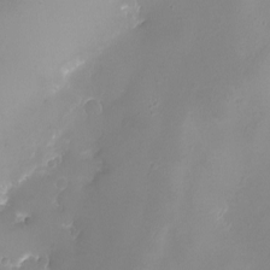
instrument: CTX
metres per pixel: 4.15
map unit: eHh
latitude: -5.5777
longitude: -78.5357
